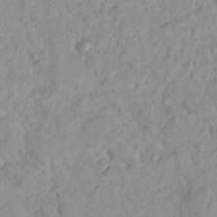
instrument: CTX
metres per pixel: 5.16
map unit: Nhu
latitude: 18.4412
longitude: -77.6694
